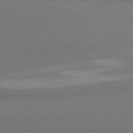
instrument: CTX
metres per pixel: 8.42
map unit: lApd
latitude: 81.2159
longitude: 178.2172
